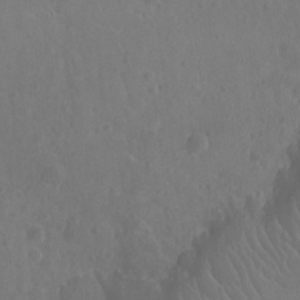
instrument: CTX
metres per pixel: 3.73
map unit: Nhu
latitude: -10.6708
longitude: -21.6505
